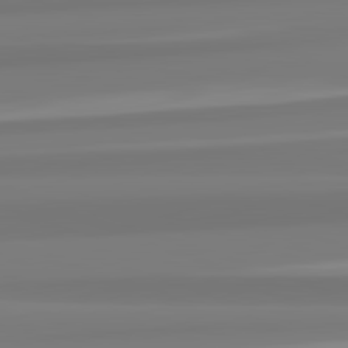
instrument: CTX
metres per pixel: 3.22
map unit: lApd
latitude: 82.7435
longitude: 172.9730
